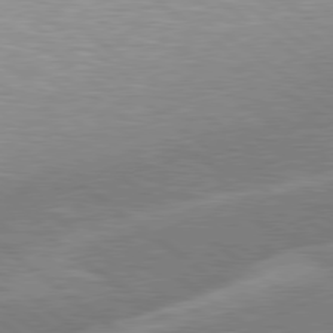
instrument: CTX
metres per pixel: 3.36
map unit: Hpe
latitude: 79.2159
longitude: -153.2915
